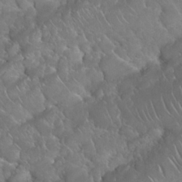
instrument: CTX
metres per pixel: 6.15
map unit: Nhu
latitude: 24.2333
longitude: -60.5357
